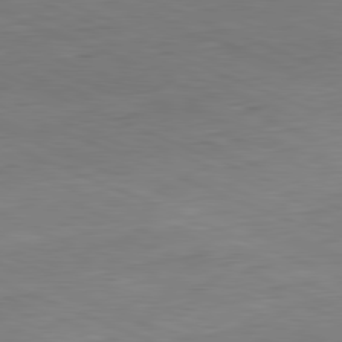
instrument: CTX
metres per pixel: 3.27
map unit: Hpe
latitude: -81.9556
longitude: 14.2362
